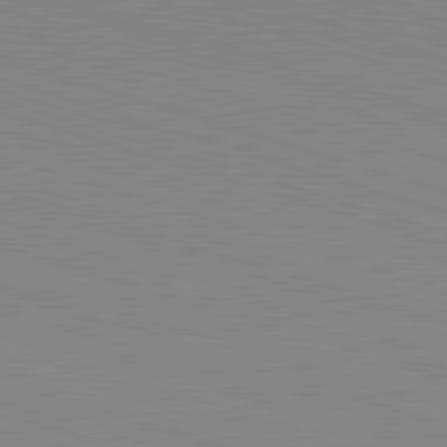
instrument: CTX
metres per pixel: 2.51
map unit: Hpe
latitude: -82.8786
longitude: 7.0864
